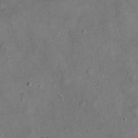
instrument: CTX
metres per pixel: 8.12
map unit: eHh
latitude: 20.5357
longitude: -59.8583
